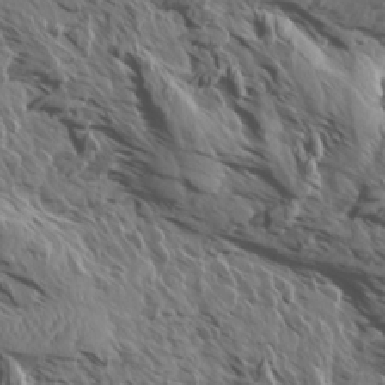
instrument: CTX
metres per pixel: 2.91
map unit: Aa
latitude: 14.0633
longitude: -143.2537
